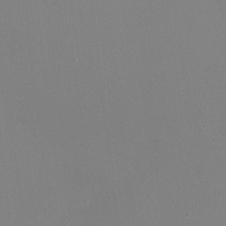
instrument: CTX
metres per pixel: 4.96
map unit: Ht
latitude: -4.2739
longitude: -26.0255
